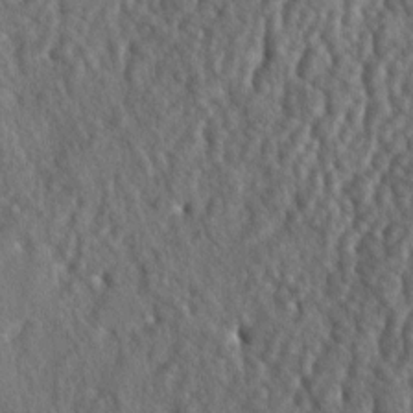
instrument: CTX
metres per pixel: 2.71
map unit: lAa
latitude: -6.1606
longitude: -125.1970
